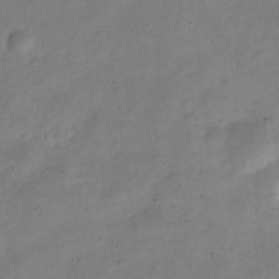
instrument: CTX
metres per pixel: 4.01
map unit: Nve
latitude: -24.2361
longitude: 106.3873
